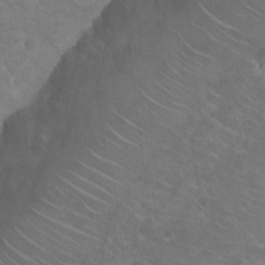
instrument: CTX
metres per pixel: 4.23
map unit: Hto
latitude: 19.4048
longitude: -38.1956
